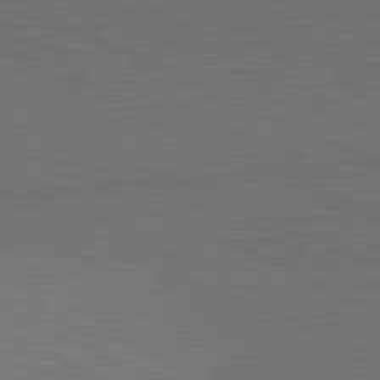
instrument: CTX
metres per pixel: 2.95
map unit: lApd
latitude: 81.7072
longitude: 149.0109
